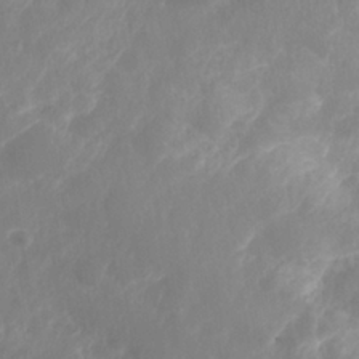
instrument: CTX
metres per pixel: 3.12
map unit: Nhe
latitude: -36.1983
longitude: -177.9906
